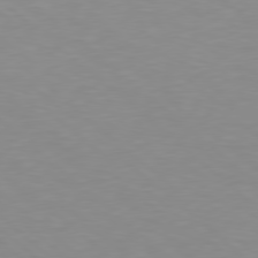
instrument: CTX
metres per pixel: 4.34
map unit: Hpe
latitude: 78.2712
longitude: -165.6505
